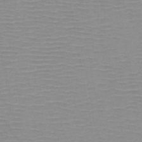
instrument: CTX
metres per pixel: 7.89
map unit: HNb
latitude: -46.4440
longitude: -40.9891
